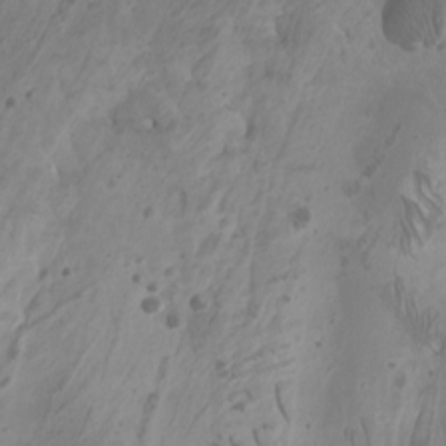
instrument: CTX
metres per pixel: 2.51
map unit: Htu
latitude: -6.9352
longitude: -74.9325
